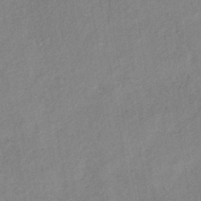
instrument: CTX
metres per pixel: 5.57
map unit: lHb
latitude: -36.7463
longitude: 72.4251
